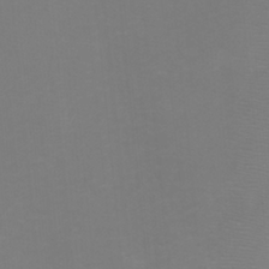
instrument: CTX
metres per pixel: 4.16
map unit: Htu
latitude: -6.1417
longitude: -72.7813
